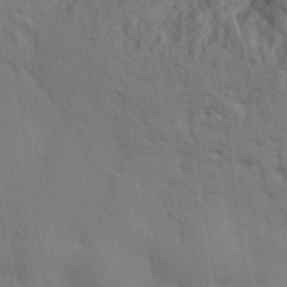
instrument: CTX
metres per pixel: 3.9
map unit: eHh
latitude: 28.9136
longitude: -76.4223
